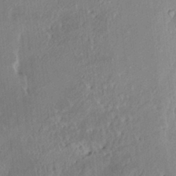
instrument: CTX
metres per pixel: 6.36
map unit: HNhu
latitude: 5.6127
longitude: 12.8219
